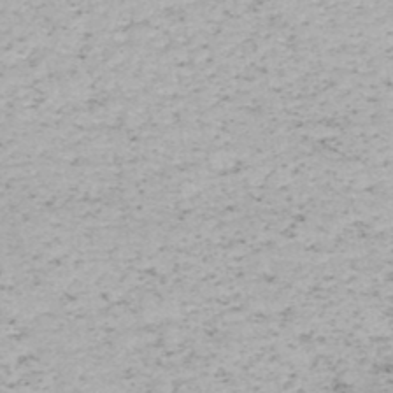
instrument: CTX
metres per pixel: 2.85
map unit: HNhu
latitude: -48.0850
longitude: 100.5762
